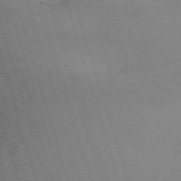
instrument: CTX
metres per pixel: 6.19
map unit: Nhu
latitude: -68.2361
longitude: 37.2753
